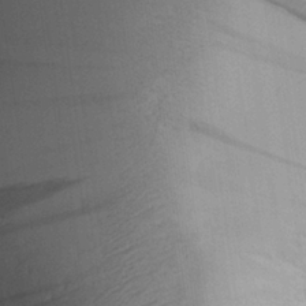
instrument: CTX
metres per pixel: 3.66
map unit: Aa
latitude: 27.4049
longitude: -135.3292
